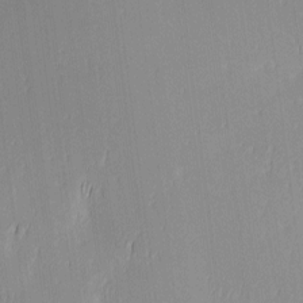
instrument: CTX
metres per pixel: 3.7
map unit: Ave
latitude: 2.9891
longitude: -113.8016
